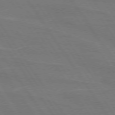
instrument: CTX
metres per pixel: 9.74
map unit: lApd
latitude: 74.2334
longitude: -56.4789
